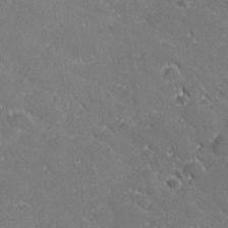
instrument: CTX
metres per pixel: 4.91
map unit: lHvf
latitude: 27.3860
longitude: 140.9353
